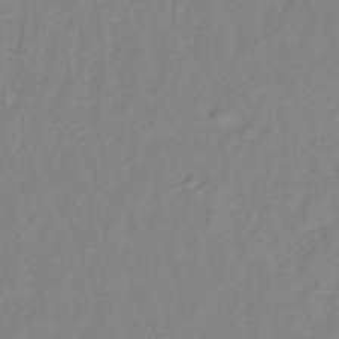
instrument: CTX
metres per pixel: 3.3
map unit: lHb
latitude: -35.1620
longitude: 71.5777
